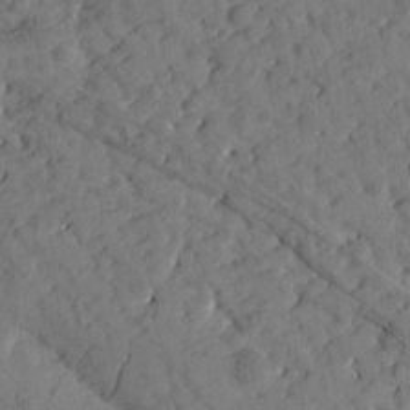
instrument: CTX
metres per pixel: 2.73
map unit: Htu
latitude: 0.8569
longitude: 179.6155
